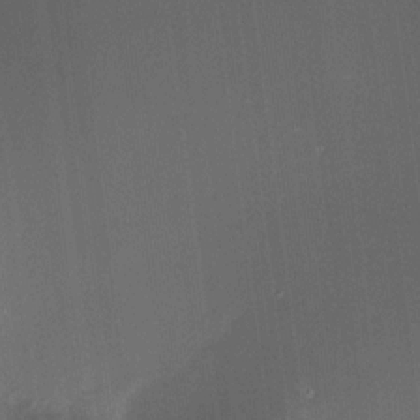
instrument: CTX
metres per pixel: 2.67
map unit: HNhu
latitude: 10.0822
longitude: 11.4077
